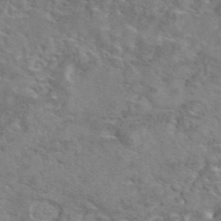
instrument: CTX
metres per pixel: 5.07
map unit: eAb
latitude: 42.3089
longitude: 110.0283
